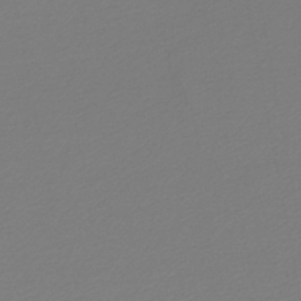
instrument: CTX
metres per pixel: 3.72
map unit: lHb
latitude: -46.8408
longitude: 66.5007
